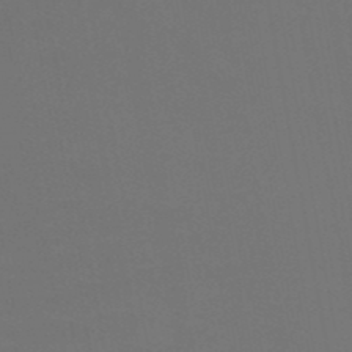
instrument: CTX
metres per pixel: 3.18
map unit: HNb
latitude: -49.9745
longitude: -45.8961
